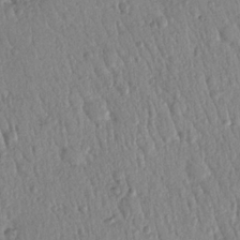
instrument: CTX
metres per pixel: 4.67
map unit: Nhu
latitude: 18.5356
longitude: -78.3279
